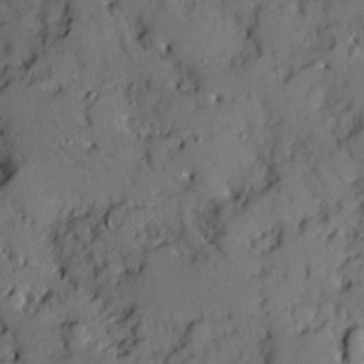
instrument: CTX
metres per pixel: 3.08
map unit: Ave
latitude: 10.1389
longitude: -101.8394
